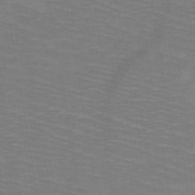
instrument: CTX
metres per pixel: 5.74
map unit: HNb
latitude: -49.1620
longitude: -44.8191
